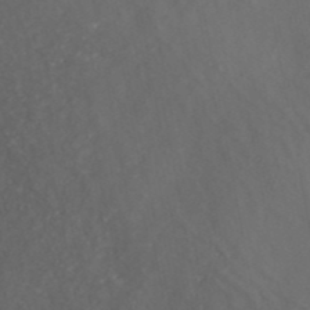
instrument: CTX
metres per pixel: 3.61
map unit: ANa
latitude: 42.4601
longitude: 29.9178
